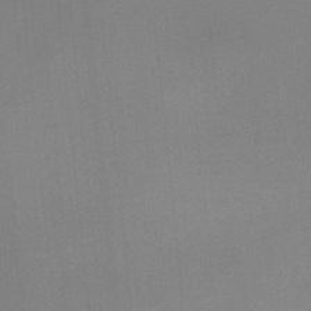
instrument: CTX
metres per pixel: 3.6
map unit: eHb
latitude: -34.8597
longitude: 79.8989
